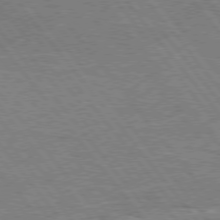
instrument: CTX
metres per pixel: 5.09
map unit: Hpe
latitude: 75.8583
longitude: -156.7246
